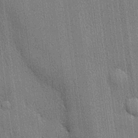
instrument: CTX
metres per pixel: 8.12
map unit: lHvf
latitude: 20.4601
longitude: 141.6344
